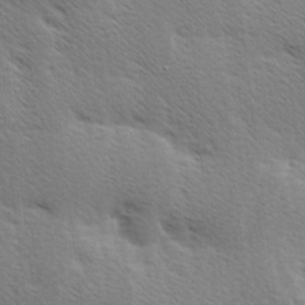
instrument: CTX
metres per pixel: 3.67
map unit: Ave
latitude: 0.4601
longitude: -114.9702
